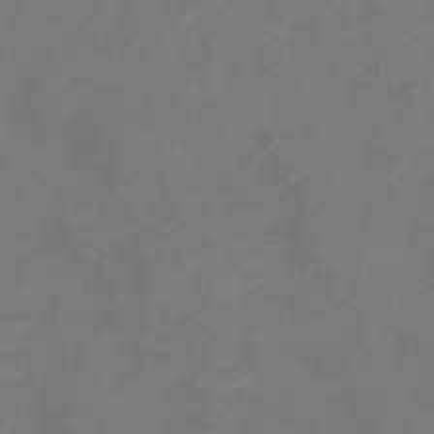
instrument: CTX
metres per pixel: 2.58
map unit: eHb
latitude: -39.3321
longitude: 75.9178
